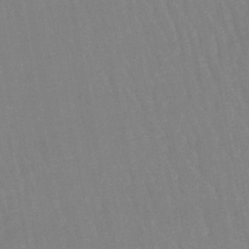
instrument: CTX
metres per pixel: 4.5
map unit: eHb
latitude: -46.3873
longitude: 80.1606
